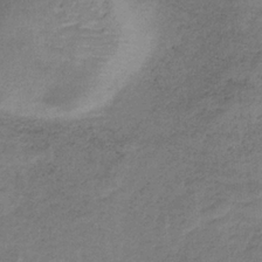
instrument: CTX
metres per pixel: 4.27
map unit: HNb
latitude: -32.9731
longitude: 58.9352
